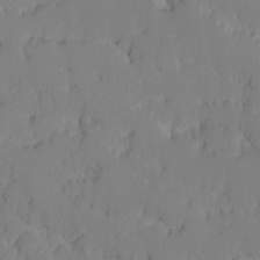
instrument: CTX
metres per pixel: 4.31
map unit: Ave
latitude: -9.5210
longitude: -116.7246
